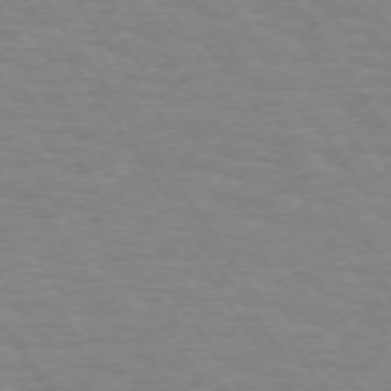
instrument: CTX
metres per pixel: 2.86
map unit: Hpe
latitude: 74.4034
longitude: -137.0270
